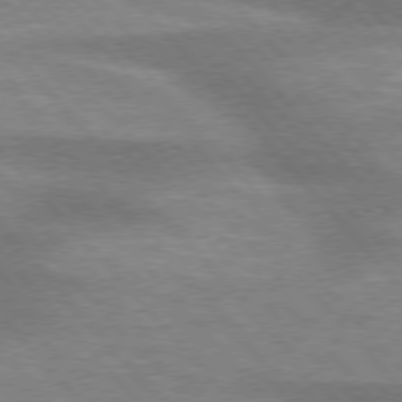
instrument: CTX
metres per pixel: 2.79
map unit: lApd
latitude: 75.8583
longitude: -59.0836
